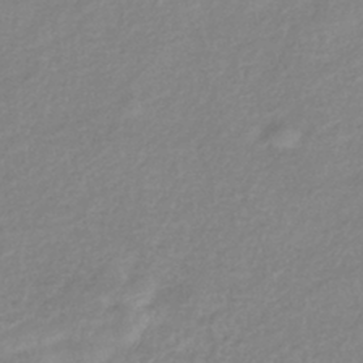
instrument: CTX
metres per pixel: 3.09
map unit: eHb
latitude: -40.1039
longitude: 81.4644
